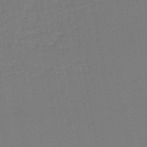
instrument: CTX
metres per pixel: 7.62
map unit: lHb
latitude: -46.5384
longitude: 72.9730
